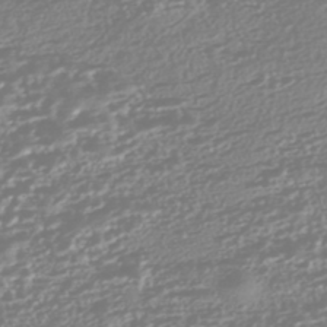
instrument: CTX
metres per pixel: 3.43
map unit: HNhu
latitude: -44.5763
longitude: 100.8408
